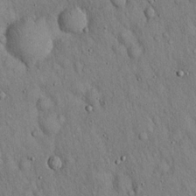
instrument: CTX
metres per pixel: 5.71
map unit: Hto
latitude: 16.4223
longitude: -58.8191
